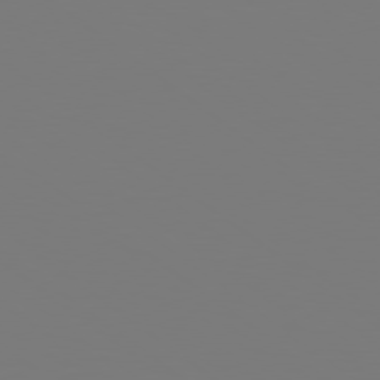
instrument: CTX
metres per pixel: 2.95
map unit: lApd
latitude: 79.0837
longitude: -175.1214
